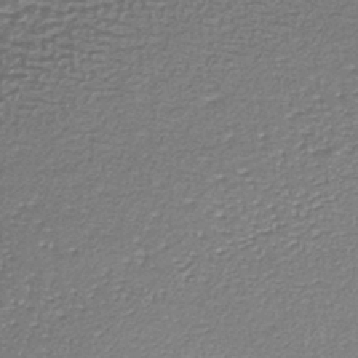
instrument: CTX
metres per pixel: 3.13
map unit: lHb
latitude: -36.0283
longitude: 59.5399
